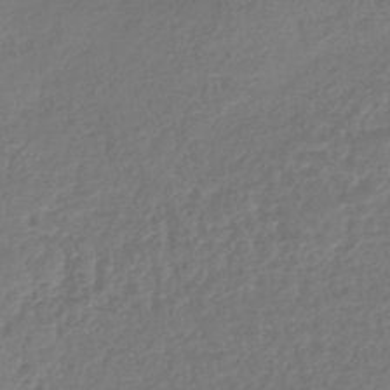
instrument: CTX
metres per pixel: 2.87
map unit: lHb
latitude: -41.8044
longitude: 68.4062
